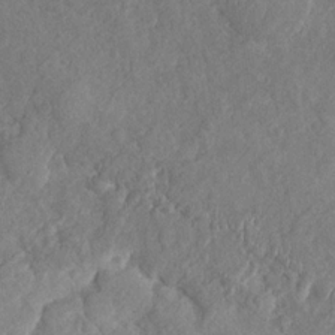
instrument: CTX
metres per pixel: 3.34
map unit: Nhu
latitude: -30.6518
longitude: -60.3467
